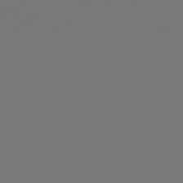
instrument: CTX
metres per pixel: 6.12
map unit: Hpe
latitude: 76.3089
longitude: -127.7639
